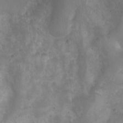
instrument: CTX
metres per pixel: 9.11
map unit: Nhu
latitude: 5.9717
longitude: -17.8772
